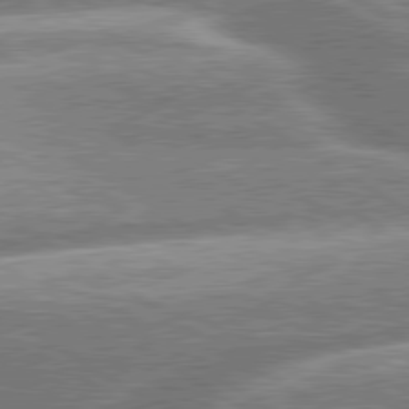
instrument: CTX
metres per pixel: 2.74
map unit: lApd
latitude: 79.8584
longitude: -160.4223
